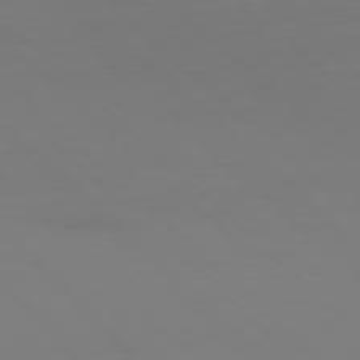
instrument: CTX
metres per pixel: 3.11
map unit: Ap
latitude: -79.7099
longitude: -55.8772
